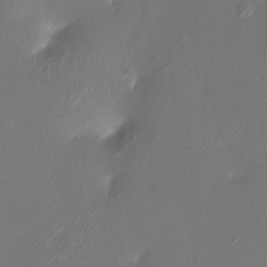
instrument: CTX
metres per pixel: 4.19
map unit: Ht
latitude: -16.2551
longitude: -41.7449
